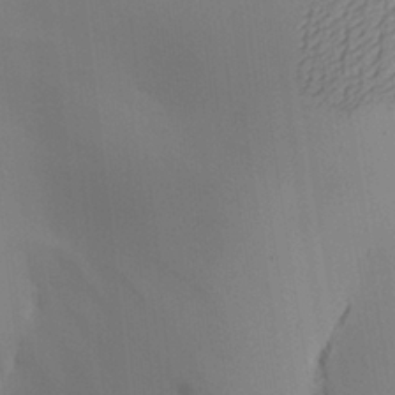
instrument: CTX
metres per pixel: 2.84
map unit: Aa
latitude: 27.2537
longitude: -131.2348
